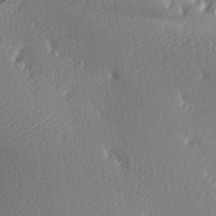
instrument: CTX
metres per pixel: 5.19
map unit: lAa
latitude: -9.1431
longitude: -127.5182
